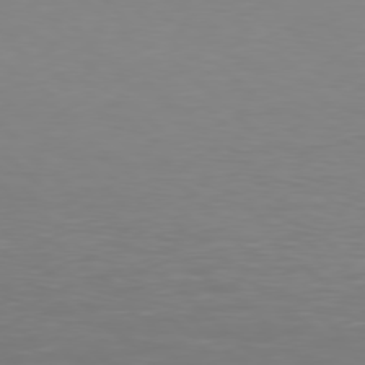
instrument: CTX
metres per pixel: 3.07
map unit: Hpe
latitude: 77.8016
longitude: -124.2144
